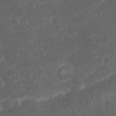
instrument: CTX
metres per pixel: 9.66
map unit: Nhu
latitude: 23.7827
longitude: -59.8961
